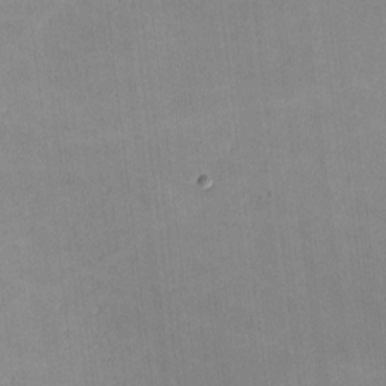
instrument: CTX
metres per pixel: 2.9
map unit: lHvf
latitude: -10.2173
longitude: -101.3860
